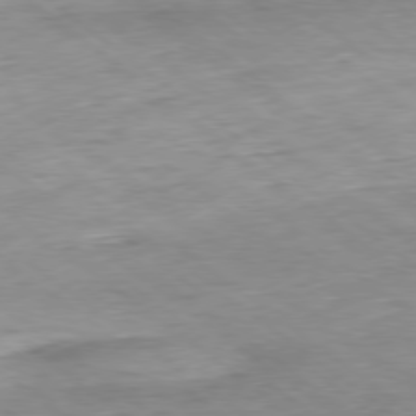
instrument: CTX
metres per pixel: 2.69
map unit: Hpe
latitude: -78.9541
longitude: 11.8234
